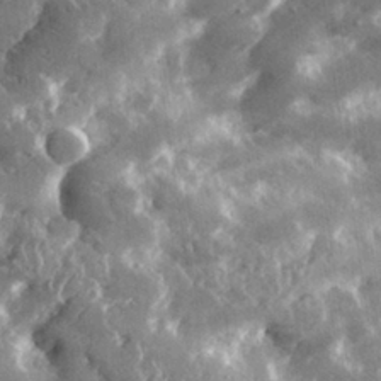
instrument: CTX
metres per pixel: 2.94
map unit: lHvf
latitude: 31.4994
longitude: -91.9339
